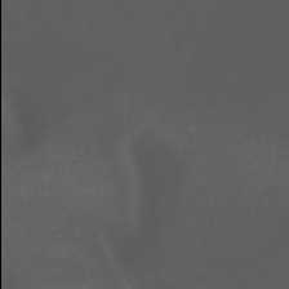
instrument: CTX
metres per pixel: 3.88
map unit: HNb
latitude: -53.6532
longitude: -49.9906
